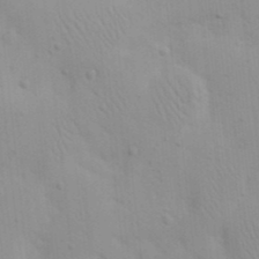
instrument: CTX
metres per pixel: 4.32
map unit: eHh
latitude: 20.4223
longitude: -64.2334
